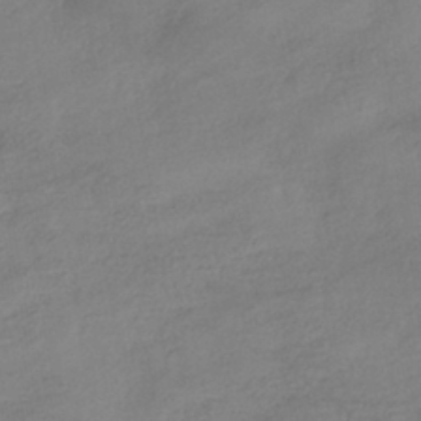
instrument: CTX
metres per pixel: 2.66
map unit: HNhu
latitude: -40.7652
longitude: 99.3887
